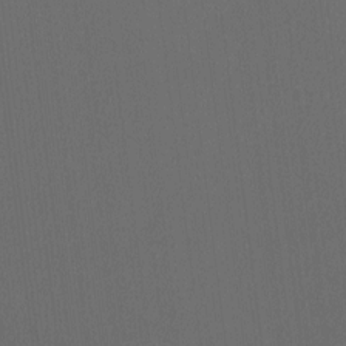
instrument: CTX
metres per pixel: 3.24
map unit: Htu
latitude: -6.6329
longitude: -68.5168
